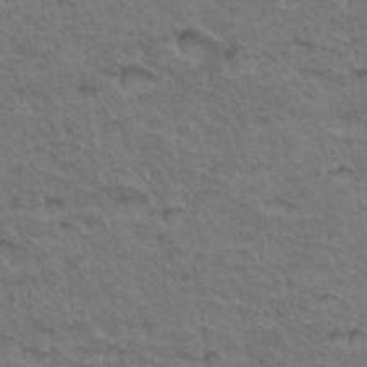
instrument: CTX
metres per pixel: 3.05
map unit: Hto
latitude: 35.3103
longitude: -46.4034
